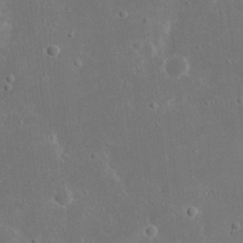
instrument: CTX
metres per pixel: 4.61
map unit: eHh
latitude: 17.1592
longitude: -72.0255
